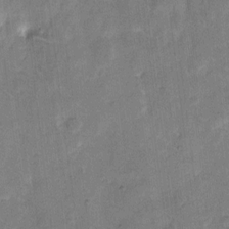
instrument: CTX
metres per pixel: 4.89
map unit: eHh
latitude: 9.8583
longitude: -64.5546
